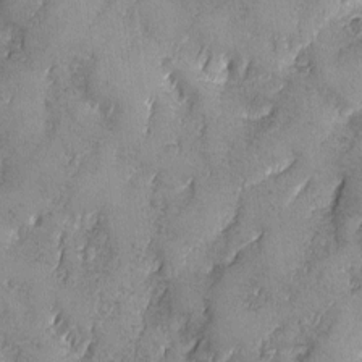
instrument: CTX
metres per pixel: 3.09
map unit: Ave
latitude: -7.8800
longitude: -118.6112
